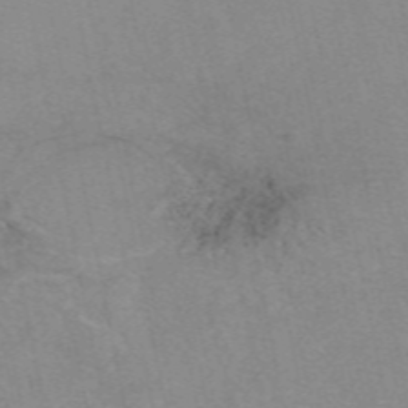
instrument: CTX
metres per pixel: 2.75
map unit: eAb
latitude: 49.4048
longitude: 106.2929
